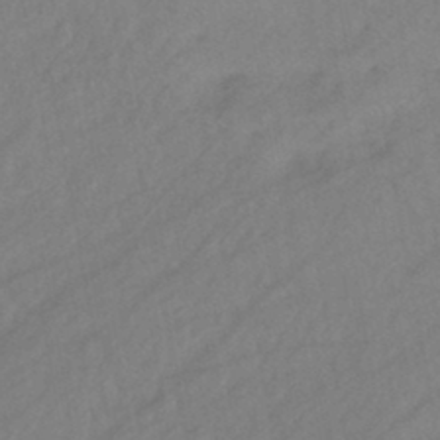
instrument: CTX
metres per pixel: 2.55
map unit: eHb
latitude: -43.1242
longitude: 85.6343
